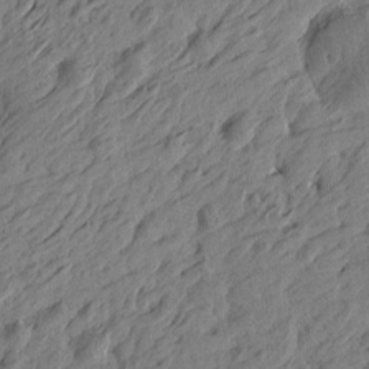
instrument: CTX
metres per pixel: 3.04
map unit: Htu
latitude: -5.5777
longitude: -178.9892
